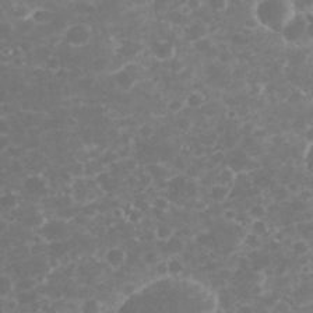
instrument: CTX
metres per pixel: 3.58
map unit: eHh
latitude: 32.4979
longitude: -61.1592
